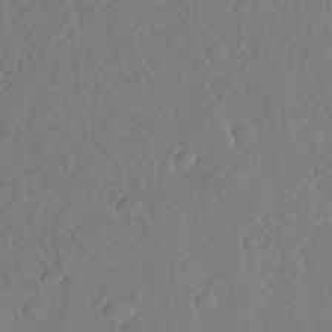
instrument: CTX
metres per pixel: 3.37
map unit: Nhu
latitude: 25.9528
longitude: -57.1214
